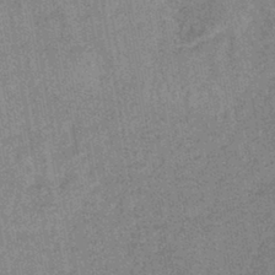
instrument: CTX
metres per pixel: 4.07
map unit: lHb
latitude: -43.2187
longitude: 79.9745
